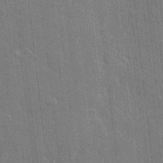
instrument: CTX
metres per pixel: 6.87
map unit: eHh
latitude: 5.8772
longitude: -74.5168
